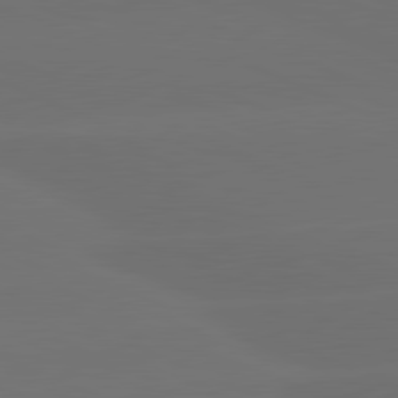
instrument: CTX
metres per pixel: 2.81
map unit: lApd
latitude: 81.3671
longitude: -147.6505
